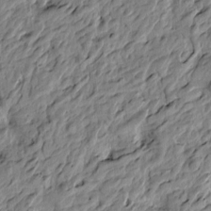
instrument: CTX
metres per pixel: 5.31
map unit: Htu
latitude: -3.5966
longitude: 179.1242
